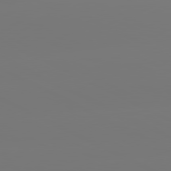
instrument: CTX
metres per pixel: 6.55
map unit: lApd
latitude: 80.7435
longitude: -148.8191
